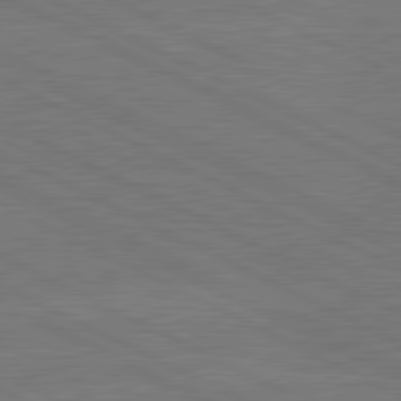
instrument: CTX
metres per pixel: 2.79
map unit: lApd
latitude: 81.0458
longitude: -127.9528
